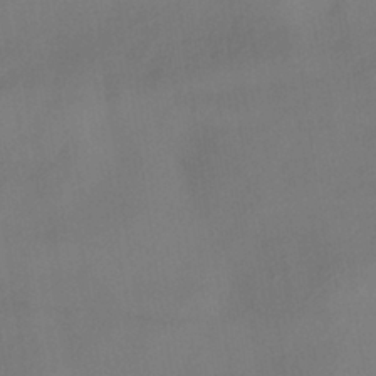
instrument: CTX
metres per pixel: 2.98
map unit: HNhu
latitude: -41.0297
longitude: 101.5588
